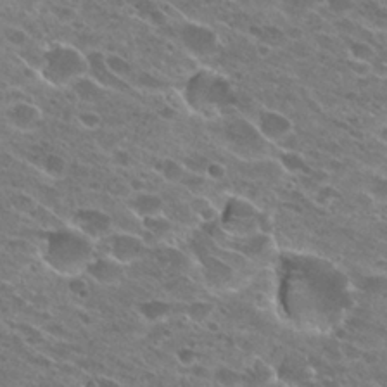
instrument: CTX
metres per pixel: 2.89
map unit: Hto
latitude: 24.3656
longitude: -41.9339
